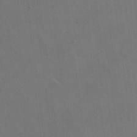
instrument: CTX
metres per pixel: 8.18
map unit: eHh
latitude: 19.8016
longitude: -66.4034
